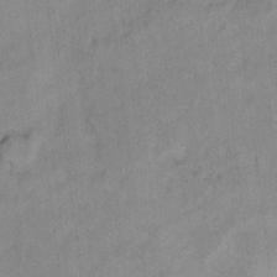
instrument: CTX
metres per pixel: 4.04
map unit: Ht
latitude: 6.1200
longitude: -37.1592
